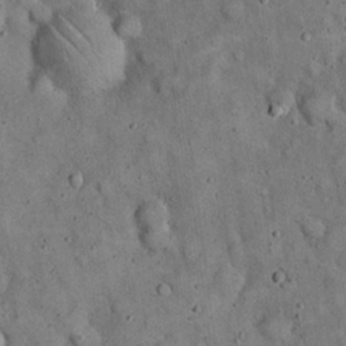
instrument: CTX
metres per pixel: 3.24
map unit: eHh
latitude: 19.5371
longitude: -61.1592
